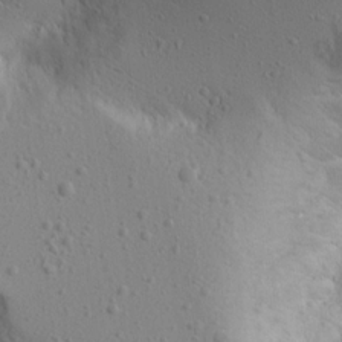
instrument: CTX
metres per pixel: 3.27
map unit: Aa
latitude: 15.5749
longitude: -142.9325
